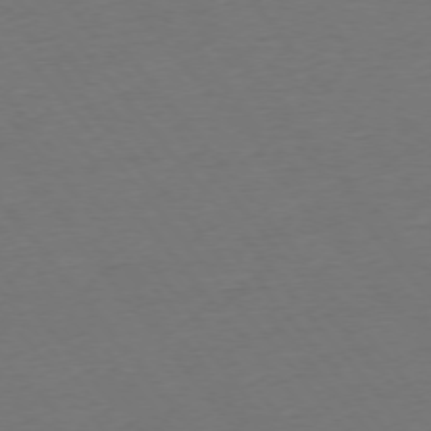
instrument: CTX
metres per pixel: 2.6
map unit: Ap
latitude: -75.5022
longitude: -93.7260
